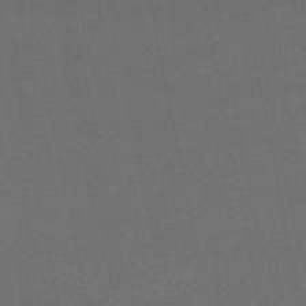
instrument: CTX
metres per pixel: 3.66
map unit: eHb
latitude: -50.9920
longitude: 72.4818
